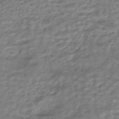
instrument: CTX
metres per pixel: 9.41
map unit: HNhu
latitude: -44.8597
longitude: 102.2173
